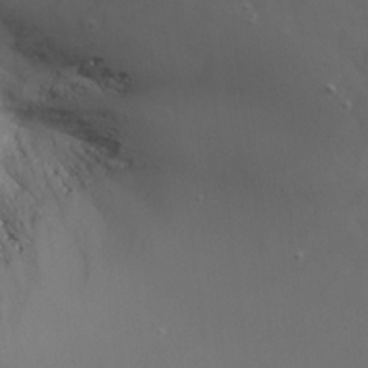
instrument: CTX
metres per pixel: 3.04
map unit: Nhu
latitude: -9.1620
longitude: -78.5735
